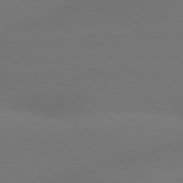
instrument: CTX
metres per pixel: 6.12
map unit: lApd
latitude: 79.0837
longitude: -151.8394
